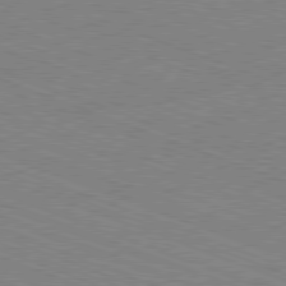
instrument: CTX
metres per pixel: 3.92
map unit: Ap
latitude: -81.3132
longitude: -74.3845
